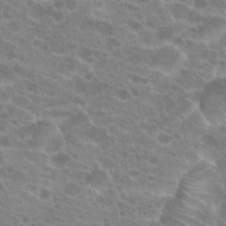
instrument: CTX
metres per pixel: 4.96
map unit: Hto
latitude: 21.2726
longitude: -40.7057
